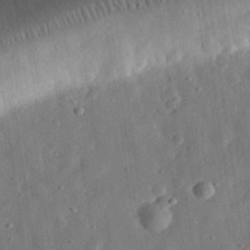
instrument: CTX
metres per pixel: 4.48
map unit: eHh
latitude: 31.0081
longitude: -74.9136
